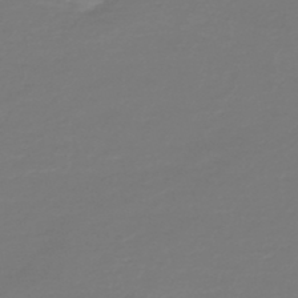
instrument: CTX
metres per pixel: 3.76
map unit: HNb
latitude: -46.8030
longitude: 54.1228
